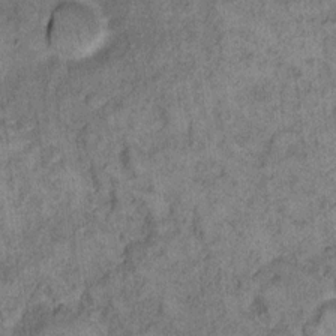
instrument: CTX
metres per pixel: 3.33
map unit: eHh
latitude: 11.8395
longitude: -63.7261
